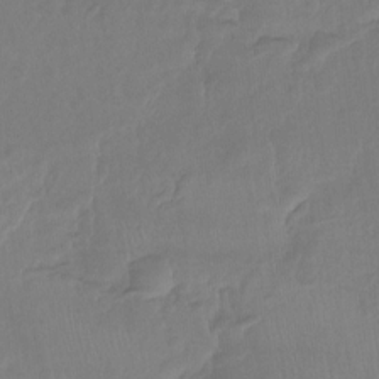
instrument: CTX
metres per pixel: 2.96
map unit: Ht
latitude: -15.1620
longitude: -52.7246
